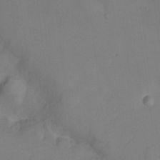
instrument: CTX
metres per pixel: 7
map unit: Nhu
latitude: -9.1242
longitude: -43.4993
